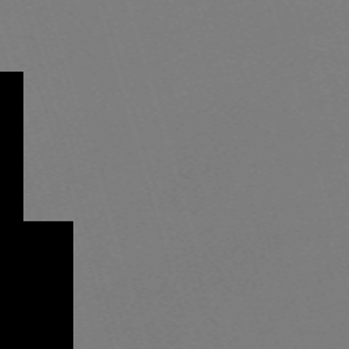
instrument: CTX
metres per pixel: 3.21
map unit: eHh
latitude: -62.5573
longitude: 50.9353
